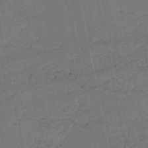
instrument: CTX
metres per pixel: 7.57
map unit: HNb
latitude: -51.4643
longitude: -40.1388
